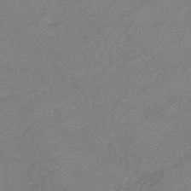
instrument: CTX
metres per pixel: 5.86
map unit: eHh
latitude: -44.9920
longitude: -30.2901
